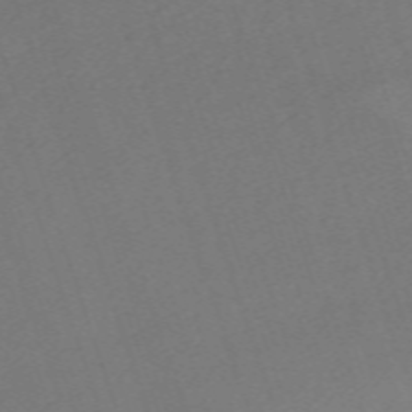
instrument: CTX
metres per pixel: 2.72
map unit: eHh
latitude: -63.5021
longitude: 50.5385
